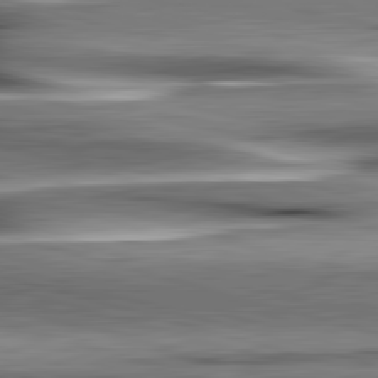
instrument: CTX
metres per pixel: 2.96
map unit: lApd
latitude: 83.1025
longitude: -130.4601
